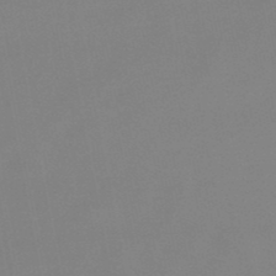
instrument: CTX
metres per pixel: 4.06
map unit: lHb
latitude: -49.0487
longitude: 69.4643
